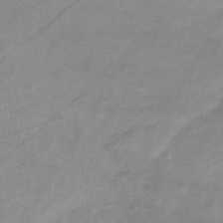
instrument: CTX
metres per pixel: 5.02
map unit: eHb
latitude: -33.6344
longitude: 71.1431
